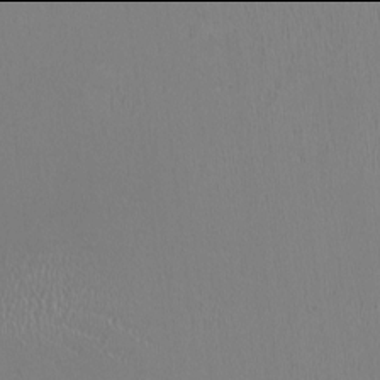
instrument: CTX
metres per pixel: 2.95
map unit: HNhu
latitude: -2.0094
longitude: -0.6868
